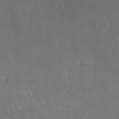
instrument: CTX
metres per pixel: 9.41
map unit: Nhu
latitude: 27.2726
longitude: -64.6679
